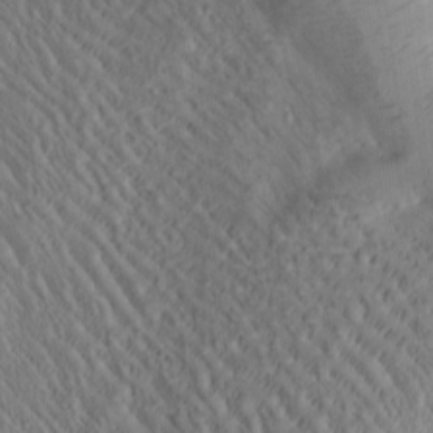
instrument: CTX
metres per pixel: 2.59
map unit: Htu
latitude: -0.9731
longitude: 171.4644
